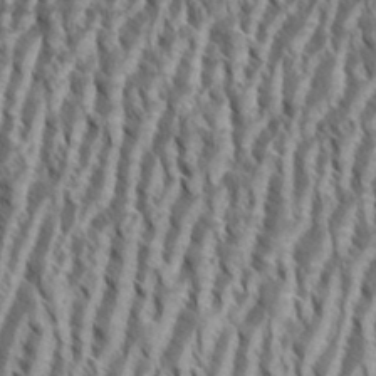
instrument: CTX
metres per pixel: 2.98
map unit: eHh
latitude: 34.7813
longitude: -137.9528
